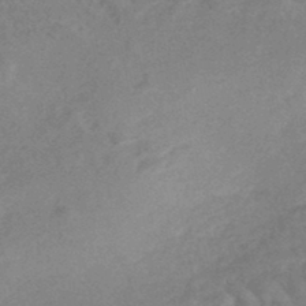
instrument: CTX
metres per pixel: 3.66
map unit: Nhe
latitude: -47.0108
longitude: -171.0836
